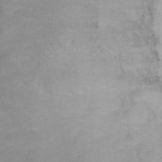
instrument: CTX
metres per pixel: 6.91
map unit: Ht
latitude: 1.2726
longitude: -32.5168
